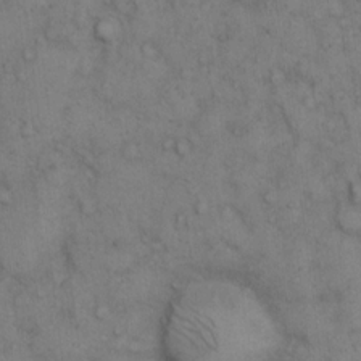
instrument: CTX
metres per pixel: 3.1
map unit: eHh
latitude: 13.2726
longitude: -62.9703
